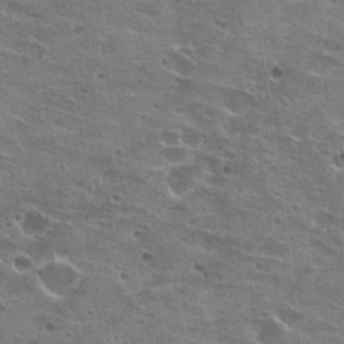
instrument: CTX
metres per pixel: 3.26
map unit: Hto
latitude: 21.8961
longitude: -42.4601
